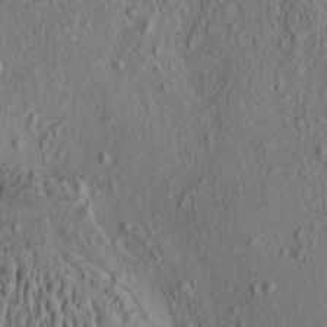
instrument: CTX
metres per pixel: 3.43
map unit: eHh
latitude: -0.9542
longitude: 18.4818
